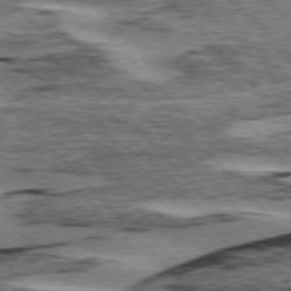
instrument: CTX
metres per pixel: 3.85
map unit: lApd
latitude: 75.6316
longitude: -78.5735
